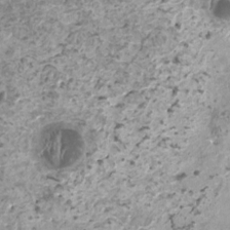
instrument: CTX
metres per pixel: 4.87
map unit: HNhu
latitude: -0.0850
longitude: 3.2942
